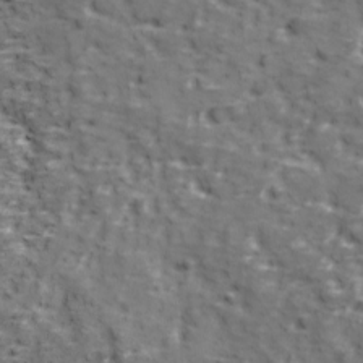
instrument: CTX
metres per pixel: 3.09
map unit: Ave
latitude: 11.2159
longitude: -105.0081
